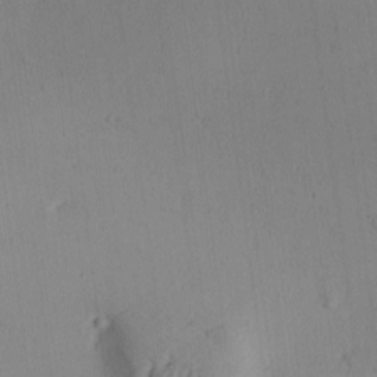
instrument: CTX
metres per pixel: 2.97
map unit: Ave
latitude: -10.0661
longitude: -121.9717
